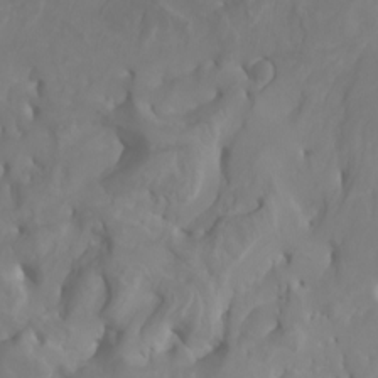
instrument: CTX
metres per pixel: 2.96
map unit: Ht
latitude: -2.4440
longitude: -61.8961
